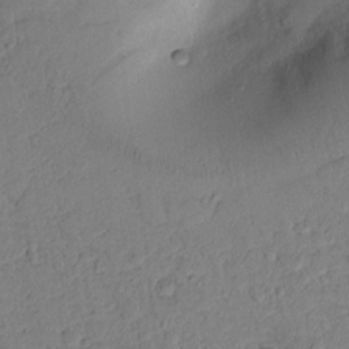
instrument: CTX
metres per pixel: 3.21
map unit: lAvf
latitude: 8.6491
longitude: 167.0675
